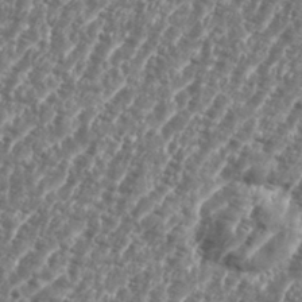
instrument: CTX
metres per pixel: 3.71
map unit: eHh
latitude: 35.5182
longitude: -135.0836
